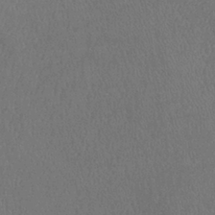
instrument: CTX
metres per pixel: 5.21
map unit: lHb
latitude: -38.4440
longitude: 74.0283
